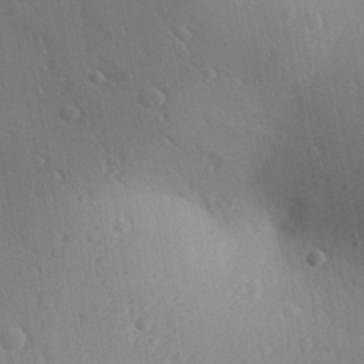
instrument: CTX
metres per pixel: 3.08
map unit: Aa
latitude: 30.1200
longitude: -140.4790
